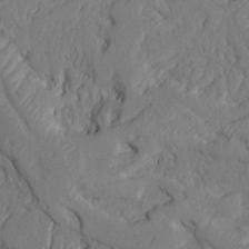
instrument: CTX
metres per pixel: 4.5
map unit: Aa
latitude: 26.7624
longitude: -130.9892
